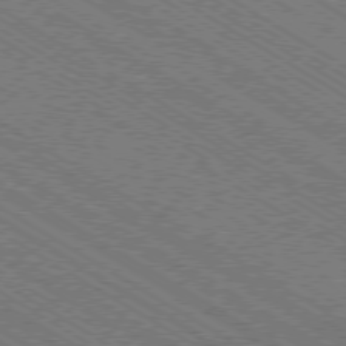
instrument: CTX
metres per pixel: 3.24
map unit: Ap
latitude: -79.2754
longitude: -78.6302
